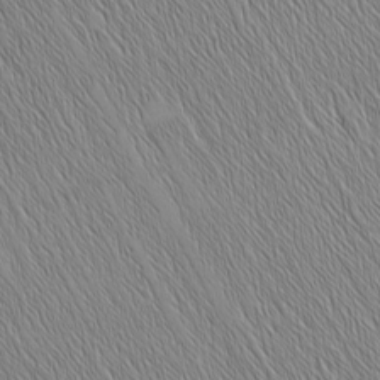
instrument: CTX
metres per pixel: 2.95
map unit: Nhu
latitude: -6.1983
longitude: -151.5938
